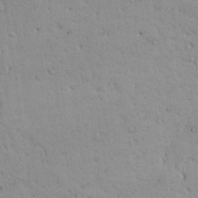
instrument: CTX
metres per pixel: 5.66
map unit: Nhu
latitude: 24.2522
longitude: -72.7247
